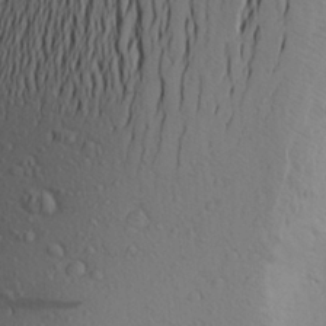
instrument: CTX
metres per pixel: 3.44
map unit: Aa
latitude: 25.0458
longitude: -146.8191
